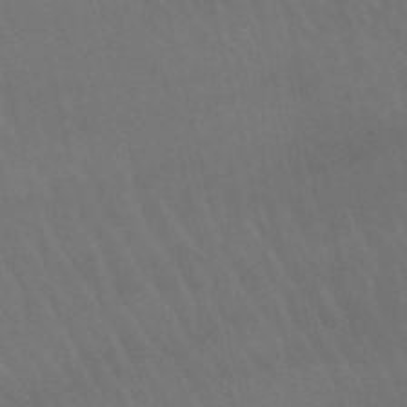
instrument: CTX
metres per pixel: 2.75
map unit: lHb
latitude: -46.7463
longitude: 77.1053
